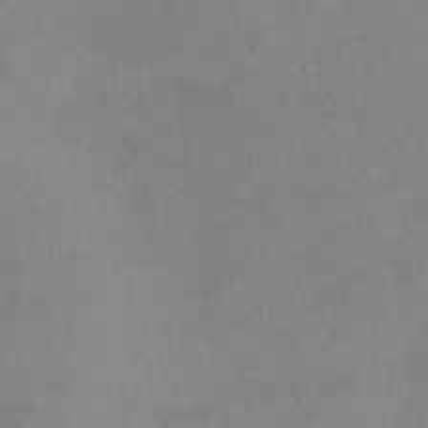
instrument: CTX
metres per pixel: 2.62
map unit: lHvf
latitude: -12.7463
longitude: -99.9150
